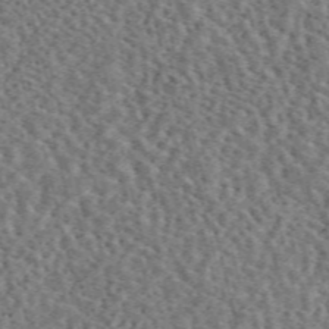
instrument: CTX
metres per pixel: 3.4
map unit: eAb
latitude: 44.8380
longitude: 111.6344
